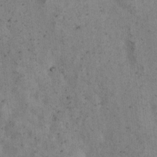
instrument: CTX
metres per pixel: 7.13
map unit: Hto
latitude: 8.0822
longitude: -59.0459
